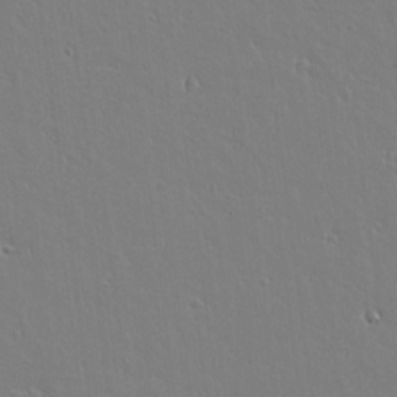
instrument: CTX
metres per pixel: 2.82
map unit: lAvf
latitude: 15.0270
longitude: -126.1389
